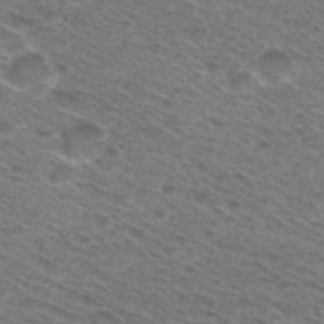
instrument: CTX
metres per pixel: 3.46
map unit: Hto
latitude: 29.2348
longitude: -47.3482
